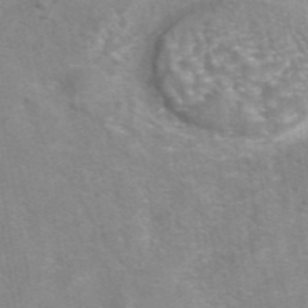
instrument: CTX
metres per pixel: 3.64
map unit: eAb
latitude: 42.3089
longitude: 106.9920
